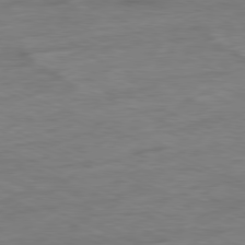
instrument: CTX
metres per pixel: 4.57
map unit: Ap
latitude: -80.4818
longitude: -91.5938
